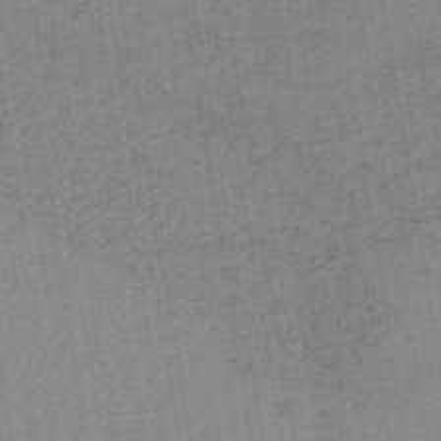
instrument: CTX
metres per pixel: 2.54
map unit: HNb
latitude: -44.7463
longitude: -42.5735
